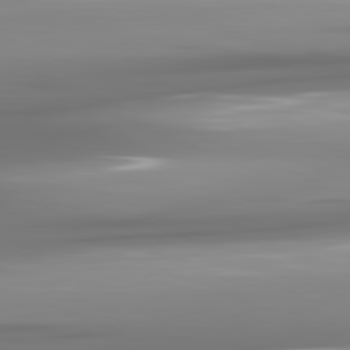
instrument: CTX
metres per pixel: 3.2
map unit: lApd
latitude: 81.6505
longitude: -142.8947
